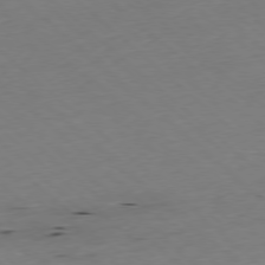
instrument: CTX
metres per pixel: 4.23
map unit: Hpe
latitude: -78.1605
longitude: 14.1039
